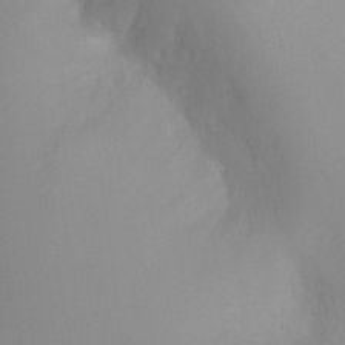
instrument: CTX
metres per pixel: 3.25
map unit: Ht
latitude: -0.1984
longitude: -18.3278
